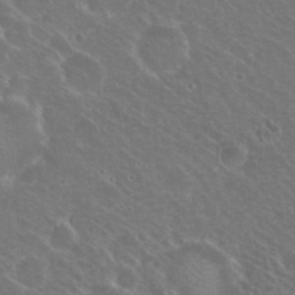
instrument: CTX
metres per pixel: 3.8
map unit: Hto
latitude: 22.3278
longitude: -30.8191
